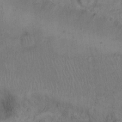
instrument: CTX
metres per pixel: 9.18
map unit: Hto
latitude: 12.9136
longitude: -57.4048
